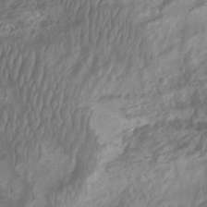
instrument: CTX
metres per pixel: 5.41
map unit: Aa
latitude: -8.1795
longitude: -77.8772
